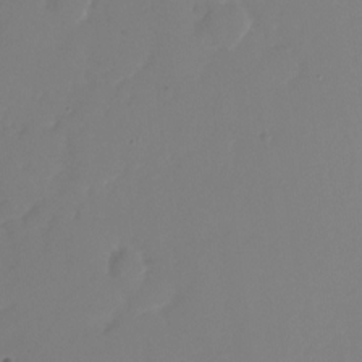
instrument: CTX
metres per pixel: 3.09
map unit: Nhu
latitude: -28.4251
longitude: -79.6883
